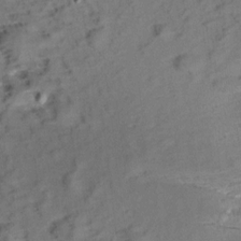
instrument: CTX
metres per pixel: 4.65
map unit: Aa
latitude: 9.8206
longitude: -140.3467
